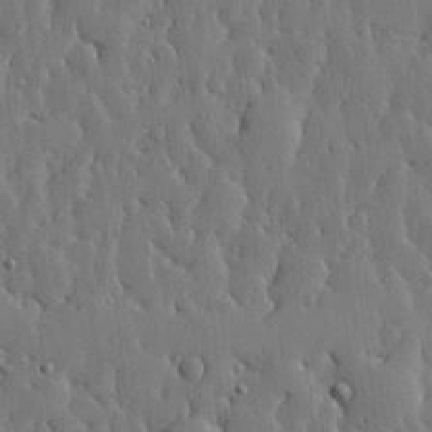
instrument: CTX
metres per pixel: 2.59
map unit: lHvf
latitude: 17.8394
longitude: -115.7638
